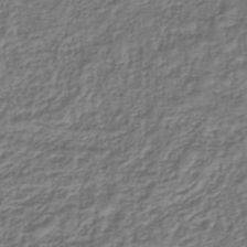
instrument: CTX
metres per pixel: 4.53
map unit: lHb
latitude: -39.6344
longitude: 71.4643
